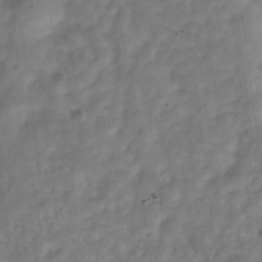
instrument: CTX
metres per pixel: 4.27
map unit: Hve
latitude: -32.2551
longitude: 92.6896
